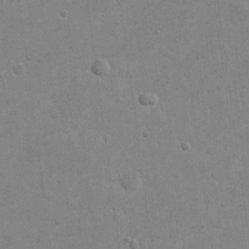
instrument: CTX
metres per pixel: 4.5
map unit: eHh
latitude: 21.1403
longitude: -68.5357
